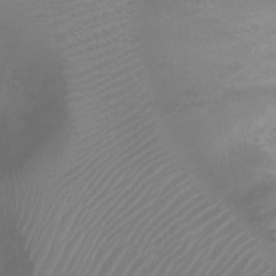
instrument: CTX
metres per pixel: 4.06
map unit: Ht
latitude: -0.6141
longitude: -16.6302
